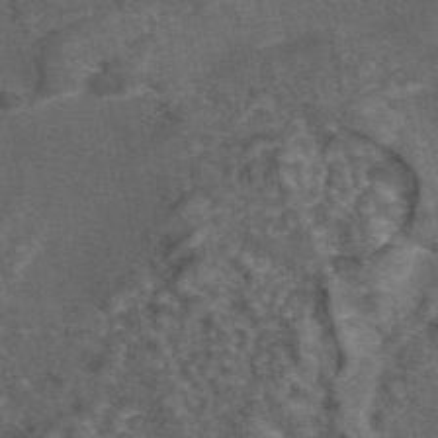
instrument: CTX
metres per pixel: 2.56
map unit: eAb
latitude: 43.4615
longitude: 107.2754
